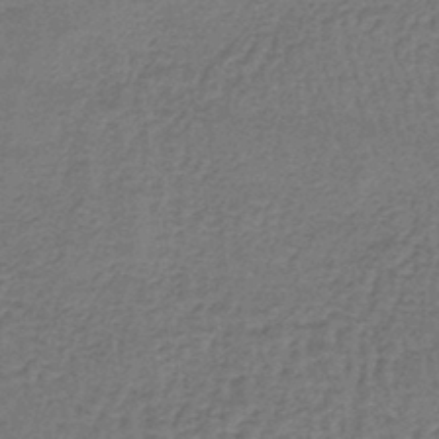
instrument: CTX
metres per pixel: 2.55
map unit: lHb
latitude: -43.5210
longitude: 66.6707
